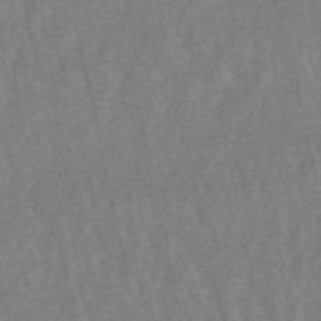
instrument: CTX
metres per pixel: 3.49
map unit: lHb
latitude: -49.1998
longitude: 72.9919
